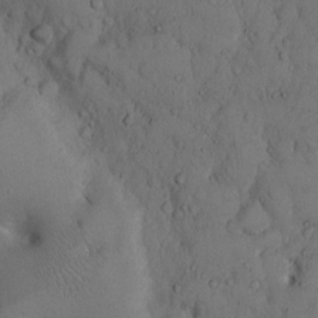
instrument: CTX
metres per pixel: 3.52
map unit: Hto
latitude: 9.1970
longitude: -57.4237
